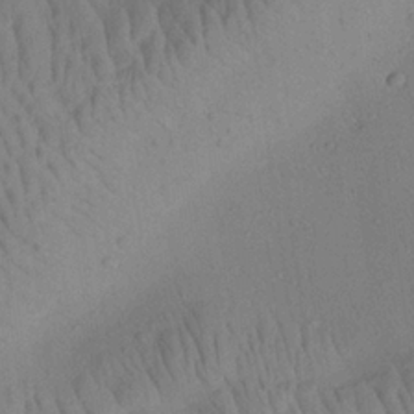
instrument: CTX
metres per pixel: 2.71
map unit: Aa
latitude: 22.8758
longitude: -139.1781
